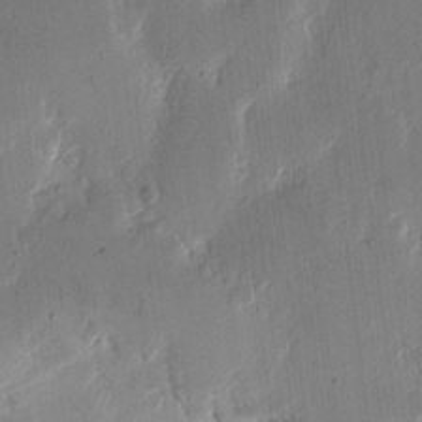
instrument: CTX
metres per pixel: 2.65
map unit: eHh
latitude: 11.3104
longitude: -69.0270
